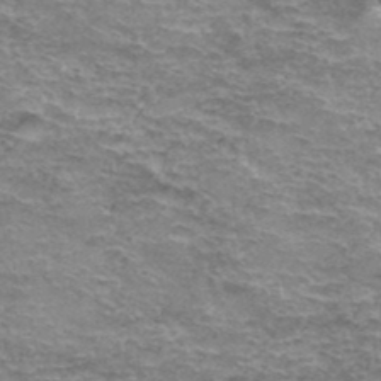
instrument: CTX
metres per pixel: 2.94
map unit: Hto
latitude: 37.6316
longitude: -42.9892
